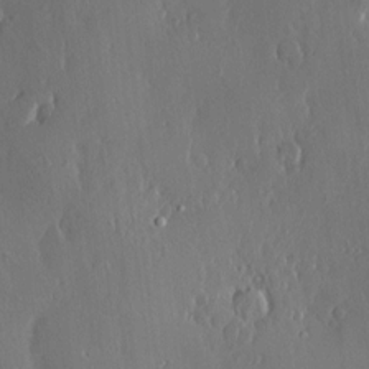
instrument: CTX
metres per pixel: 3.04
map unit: Nve
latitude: -7.6344
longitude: 173.3509
